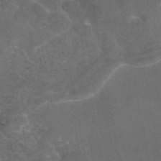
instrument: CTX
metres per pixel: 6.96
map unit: eAb
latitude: 46.0255
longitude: 114.4251
